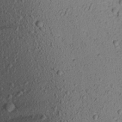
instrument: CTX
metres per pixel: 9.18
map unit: Aa
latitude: 17.8205
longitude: -147.0459
